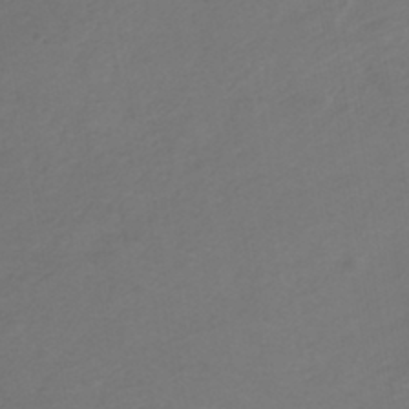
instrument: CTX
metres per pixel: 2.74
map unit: eHh
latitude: -43.2753
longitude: -33.4993
